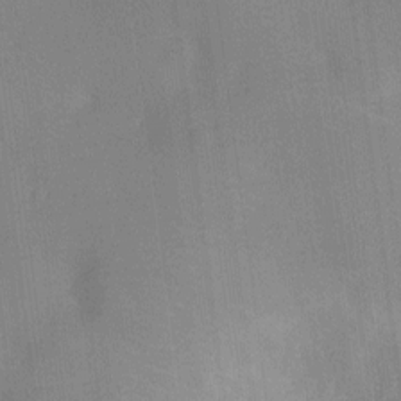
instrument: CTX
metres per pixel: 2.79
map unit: Ht
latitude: -12.5007
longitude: -24.1199
